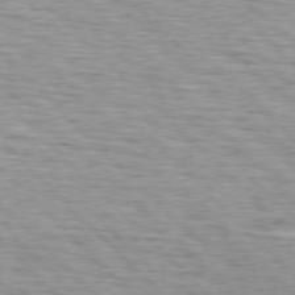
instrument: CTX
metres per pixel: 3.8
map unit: lApd
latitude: 76.6490
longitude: -79.0270
